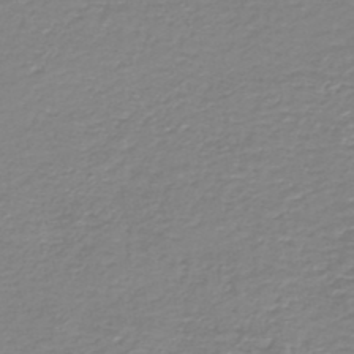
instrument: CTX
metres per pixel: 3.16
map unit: HNb
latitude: -45.9745
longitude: 53.1620
